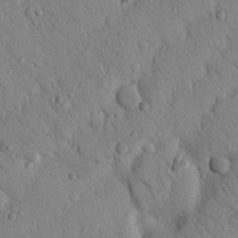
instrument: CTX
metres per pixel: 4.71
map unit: Nhu
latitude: 22.3278
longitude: -75.7639
